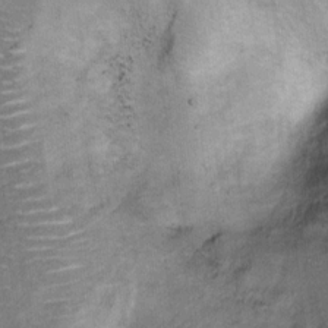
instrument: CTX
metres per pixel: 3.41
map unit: Hto
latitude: 8.4034
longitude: -36.4601
